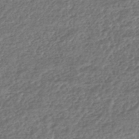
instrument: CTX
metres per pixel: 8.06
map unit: HNhu
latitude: -43.8044
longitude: 107.5777
